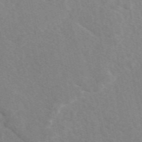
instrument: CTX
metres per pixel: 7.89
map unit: eAb
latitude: 49.7639
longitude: 118.0283
